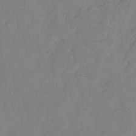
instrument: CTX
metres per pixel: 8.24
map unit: Hto
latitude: -14.0850
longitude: -43.1970
